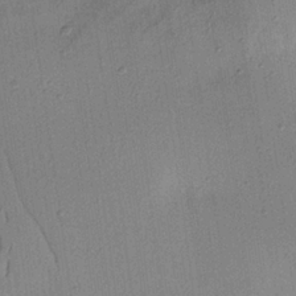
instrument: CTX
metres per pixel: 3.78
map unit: eHh
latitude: 25.5560
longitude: -75.5749
